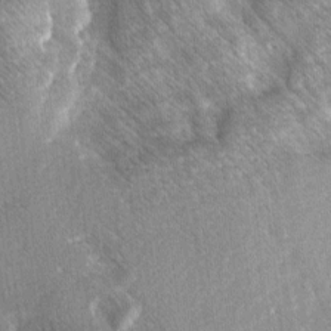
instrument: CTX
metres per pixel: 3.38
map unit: Ave
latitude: 8.3845
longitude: -104.5357
